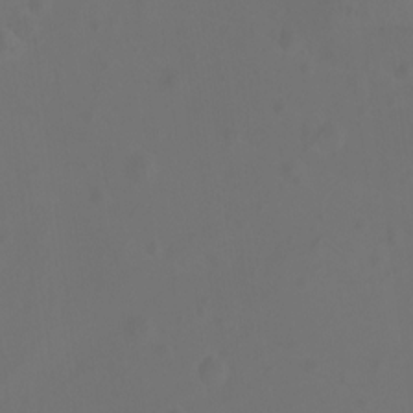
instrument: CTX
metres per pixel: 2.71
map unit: Ht
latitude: -0.4251
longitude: -46.4790
